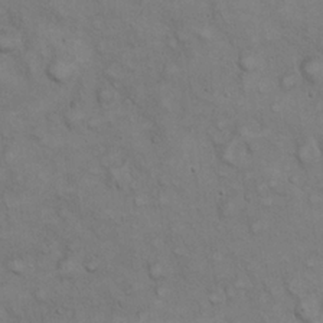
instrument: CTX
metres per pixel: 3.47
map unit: eHh
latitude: 22.1767
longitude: -59.7072
